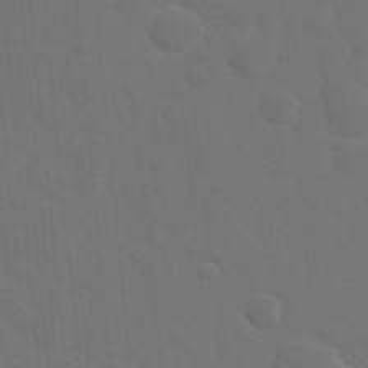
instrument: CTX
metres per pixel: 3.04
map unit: eHh
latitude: 19.5182
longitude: -64.2145
